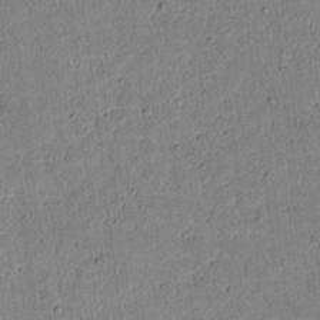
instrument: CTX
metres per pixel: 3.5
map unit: lAvf
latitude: 7.8394
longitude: 169.3320
